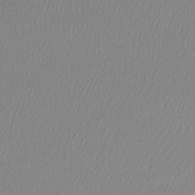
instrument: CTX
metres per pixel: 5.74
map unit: lHb
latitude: -41.5399
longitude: 70.0661
